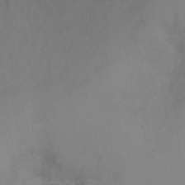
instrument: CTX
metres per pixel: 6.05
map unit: Hto
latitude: -13.1998
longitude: -39.8583
